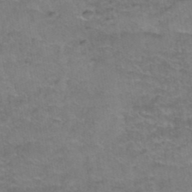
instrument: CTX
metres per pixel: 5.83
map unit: Hto
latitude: 38.8191
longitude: -42.5735
